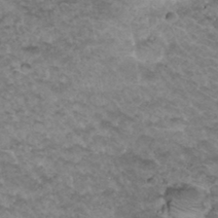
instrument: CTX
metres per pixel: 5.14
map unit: Hto
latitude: 33.9150
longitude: -47.7261
